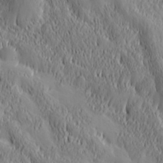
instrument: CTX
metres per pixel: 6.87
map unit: Hve
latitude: 32.4034
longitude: 149.4455
